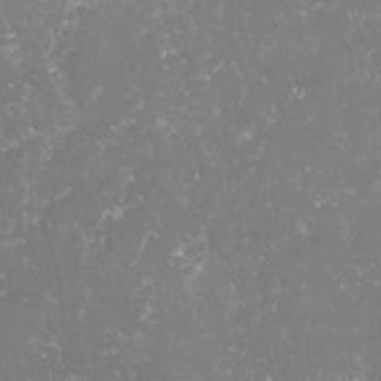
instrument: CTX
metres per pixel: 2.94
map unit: lHvf
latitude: -15.7667
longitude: -98.3656
